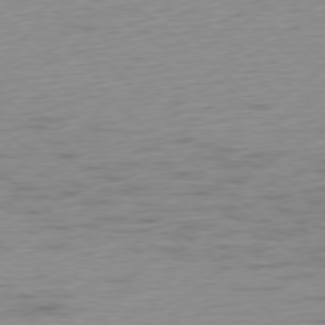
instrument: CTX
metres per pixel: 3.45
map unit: Ap
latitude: -78.3873
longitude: -63.2537
